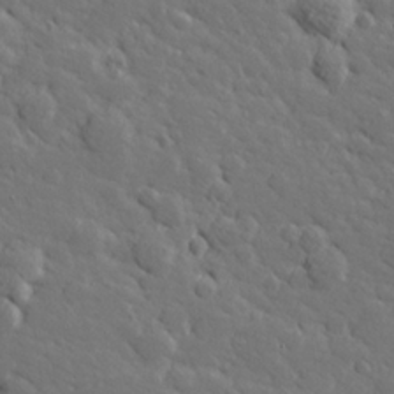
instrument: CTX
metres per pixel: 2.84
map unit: Hve
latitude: 26.4601
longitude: 144.1984
